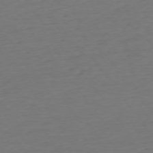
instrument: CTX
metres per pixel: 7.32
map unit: Ap
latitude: -75.2187
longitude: -89.5938
